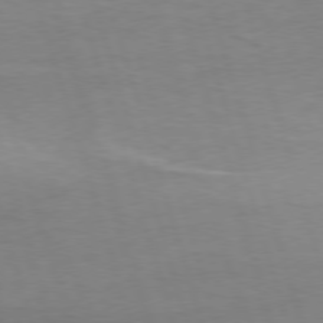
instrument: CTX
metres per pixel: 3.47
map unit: Ap
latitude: -76.7841
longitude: -73.1215
